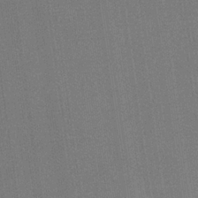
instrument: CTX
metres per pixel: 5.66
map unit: HNb
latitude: -32.4629
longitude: 57.6722
